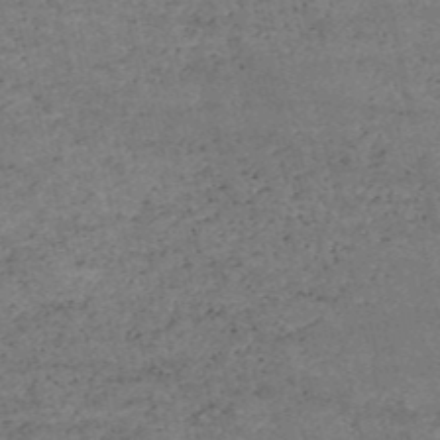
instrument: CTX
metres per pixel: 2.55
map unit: HNb
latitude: -53.5210
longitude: -38.4034
